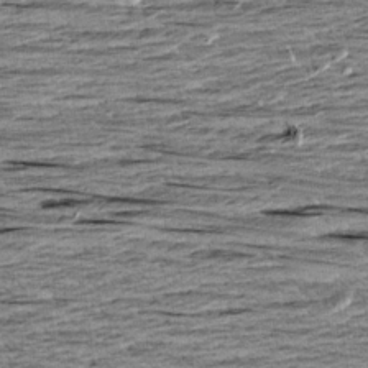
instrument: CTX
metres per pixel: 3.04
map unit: Aa
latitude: 8.6302
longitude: -139.2159
